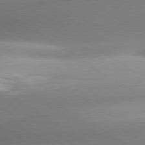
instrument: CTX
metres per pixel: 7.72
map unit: lApd
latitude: 80.2522
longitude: -161.2726
